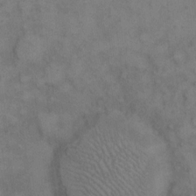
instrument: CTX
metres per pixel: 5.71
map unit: eHh
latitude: 10.1767
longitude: -63.3293
